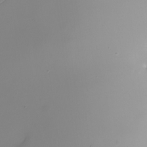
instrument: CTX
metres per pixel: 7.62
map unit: Nhu
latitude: -24.2172
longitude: -71.7449
